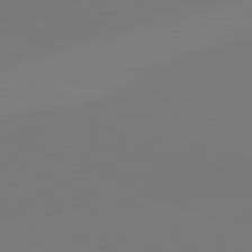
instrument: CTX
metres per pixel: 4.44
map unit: lApd
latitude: 82.1011
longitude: 146.3495
